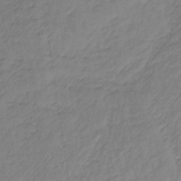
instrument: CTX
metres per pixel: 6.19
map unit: lHb
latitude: -37.1620
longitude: 69.5588
